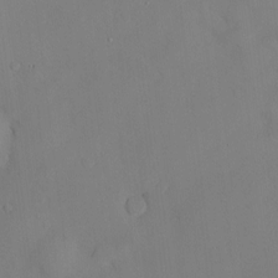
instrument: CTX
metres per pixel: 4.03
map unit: Hve
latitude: -9.9556
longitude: 176.1417
